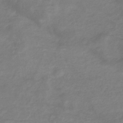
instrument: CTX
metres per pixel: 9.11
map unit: eHb
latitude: -33.0865
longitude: 71.3321
